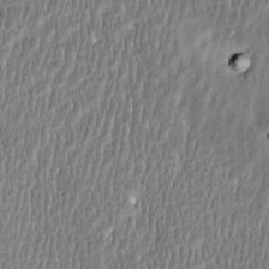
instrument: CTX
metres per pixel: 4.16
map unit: Htu
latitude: -4.3684
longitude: 176.0283
